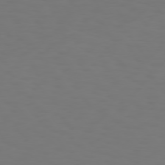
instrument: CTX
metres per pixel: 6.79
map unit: Hpe
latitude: 74.5924
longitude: -123.4426
